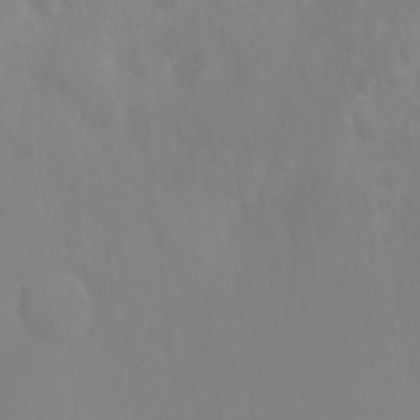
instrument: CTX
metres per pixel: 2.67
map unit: Nhu
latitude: -8.2172
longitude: -40.8757
